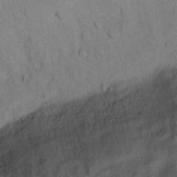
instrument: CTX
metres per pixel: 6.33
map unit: Ht
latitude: 10.6680
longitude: -40.1010
